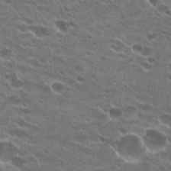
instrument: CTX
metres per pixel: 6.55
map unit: Hto
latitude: 23.8772
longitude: -41.6315
